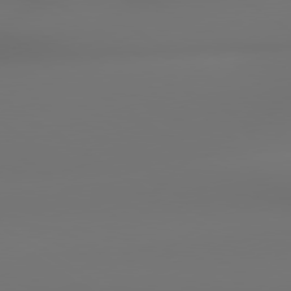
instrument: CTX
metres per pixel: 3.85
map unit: lApd
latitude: 79.2537
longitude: -137.8395
